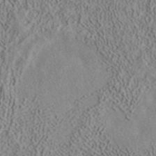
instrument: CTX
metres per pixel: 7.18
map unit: ANa
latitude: 39.4237
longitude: 18.6330
